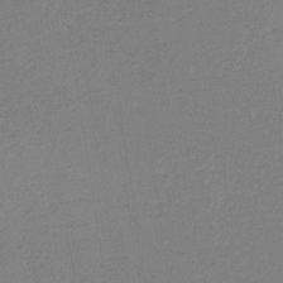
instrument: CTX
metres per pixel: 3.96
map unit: eHb
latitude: -31.6155
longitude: 71.8234
